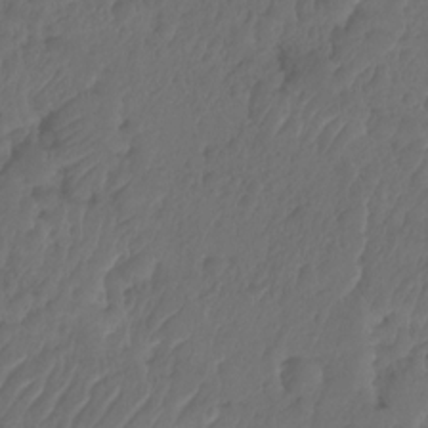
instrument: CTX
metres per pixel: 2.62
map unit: HNhu
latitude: -24.4062
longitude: 50.4062
